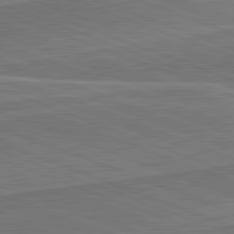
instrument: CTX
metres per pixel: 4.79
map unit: lApd
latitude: 82.3278
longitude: 140.6140
